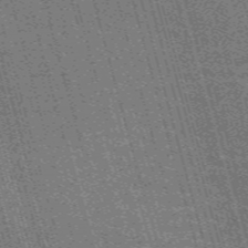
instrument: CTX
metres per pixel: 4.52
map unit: Nve
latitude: -59.3698
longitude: 62.0283
